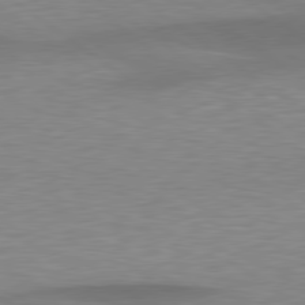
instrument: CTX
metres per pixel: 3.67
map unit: lApd
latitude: 79.5182
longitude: -93.9339
